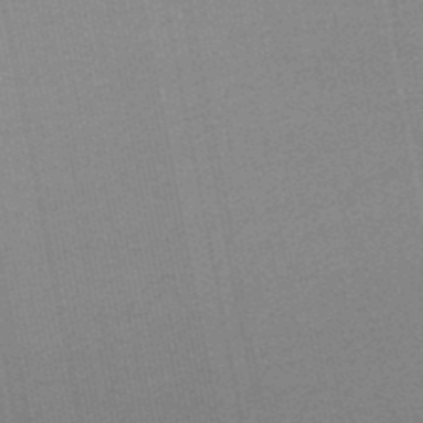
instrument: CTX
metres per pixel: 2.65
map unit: lHb
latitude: -48.7086
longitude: 71.6155
